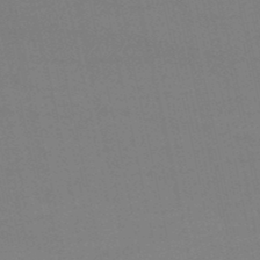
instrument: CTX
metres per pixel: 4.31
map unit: lHb
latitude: -47.0108
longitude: 58.8596
